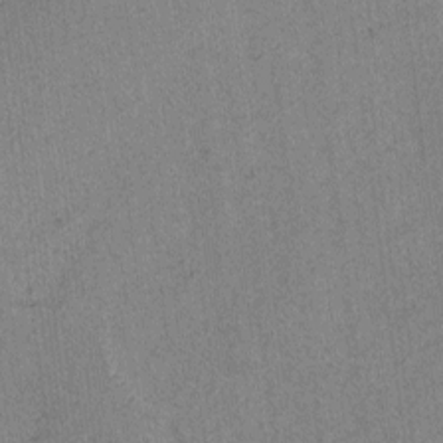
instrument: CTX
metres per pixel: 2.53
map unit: lAvf
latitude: -4.4251
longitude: -109.1214
